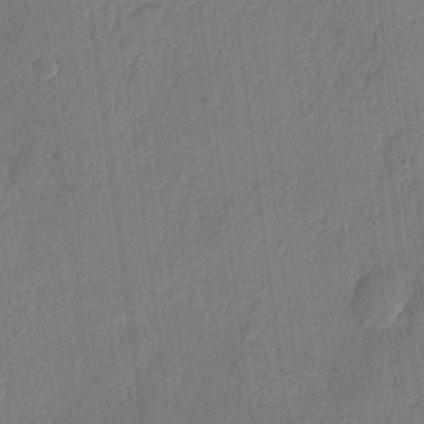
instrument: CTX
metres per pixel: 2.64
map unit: eHh
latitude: 6.3089
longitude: -73.8017
